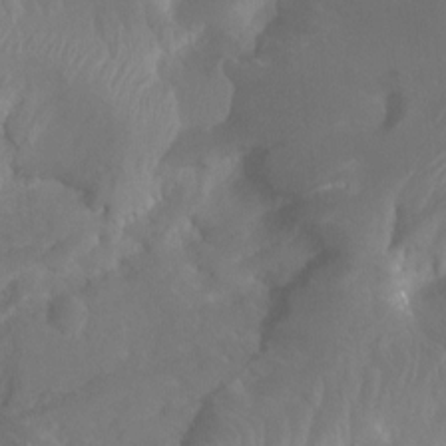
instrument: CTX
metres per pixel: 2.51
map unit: Ht
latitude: 3.9717
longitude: -20.1956
